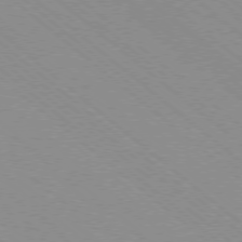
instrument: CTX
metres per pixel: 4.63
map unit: Ap
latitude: -78.6140
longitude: -65.3671
